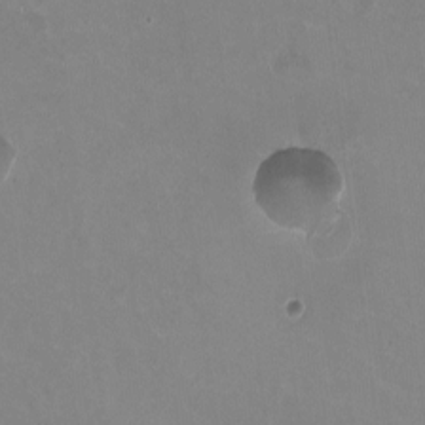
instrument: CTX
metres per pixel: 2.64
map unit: HNhu
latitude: -1.2565
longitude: -2.3089
